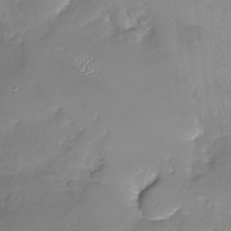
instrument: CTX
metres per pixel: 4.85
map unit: Nhu
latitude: -29.7478
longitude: -64.0255
